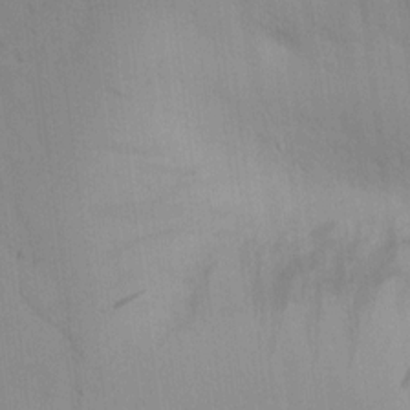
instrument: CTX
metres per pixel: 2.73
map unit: lAvf
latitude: 8.8947
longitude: 168.6329
